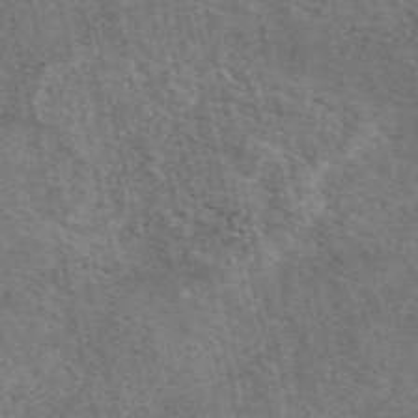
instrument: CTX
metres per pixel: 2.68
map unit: eAb
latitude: 51.4426
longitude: 113.5966
